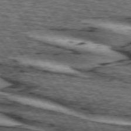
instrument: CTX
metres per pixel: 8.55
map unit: lApd
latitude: 74.1011
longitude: -74.7057
